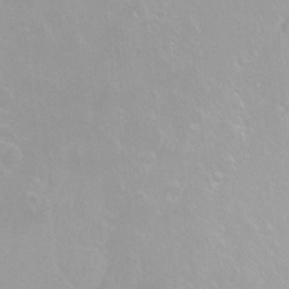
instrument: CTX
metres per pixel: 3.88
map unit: Ht
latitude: -8.1228
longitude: -35.8961
